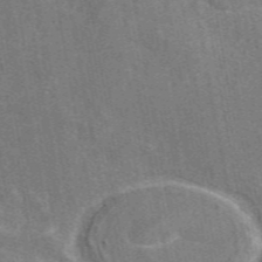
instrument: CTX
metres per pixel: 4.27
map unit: eAb
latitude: 48.8191
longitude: 113.2376
